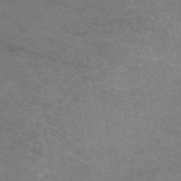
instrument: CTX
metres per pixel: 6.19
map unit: eAb
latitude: 46.7058
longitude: 102.4818
